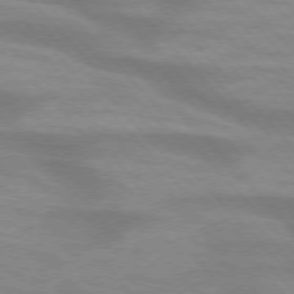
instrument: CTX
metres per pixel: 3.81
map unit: lApd
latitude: 74.5735
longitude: -61.5560
